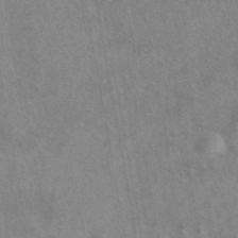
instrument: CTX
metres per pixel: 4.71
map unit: eAb
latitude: 41.9528
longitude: 109.6722
